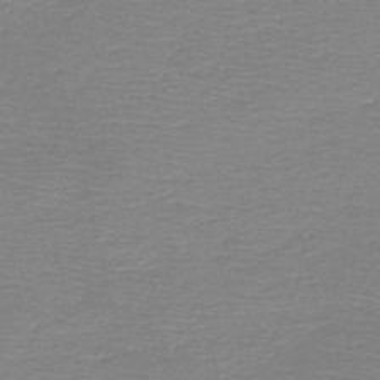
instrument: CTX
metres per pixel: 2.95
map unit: HNb
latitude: -49.7856
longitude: -42.0633
